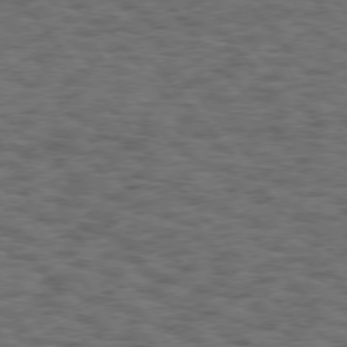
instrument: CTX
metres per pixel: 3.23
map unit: Hpe
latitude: 75.4804
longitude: -135.2348
